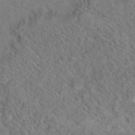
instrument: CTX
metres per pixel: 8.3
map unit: Hto
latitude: 18.4412
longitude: -38.3845
